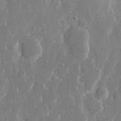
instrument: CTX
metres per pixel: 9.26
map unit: eHh
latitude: 12.6869
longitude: -71.5182
